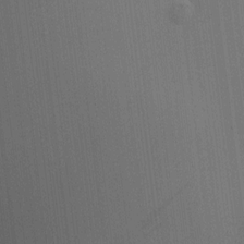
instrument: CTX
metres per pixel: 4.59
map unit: HNhu
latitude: 7.9906
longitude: 15.7667
